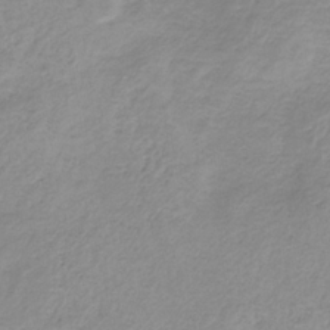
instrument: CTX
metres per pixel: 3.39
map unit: HNb
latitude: -31.9178
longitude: 62.7652
